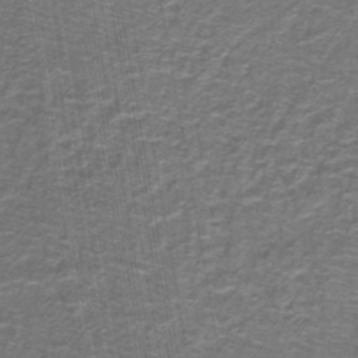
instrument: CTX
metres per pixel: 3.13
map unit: lHb
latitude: -43.3509
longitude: 55.3888
